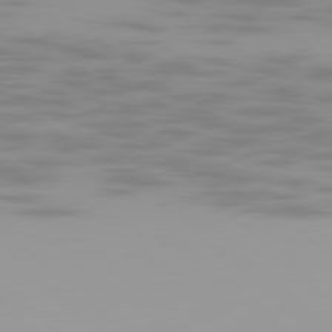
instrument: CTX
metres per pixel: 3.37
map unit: Ap
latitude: -79.3887
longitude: -69.6127
